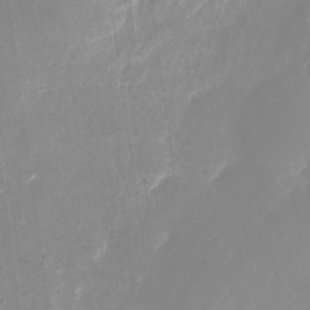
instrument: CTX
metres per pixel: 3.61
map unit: Nhu
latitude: -27.2187
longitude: -74.3467
